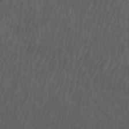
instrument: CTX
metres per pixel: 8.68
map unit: Htu
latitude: -6.7085
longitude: -68.7435
